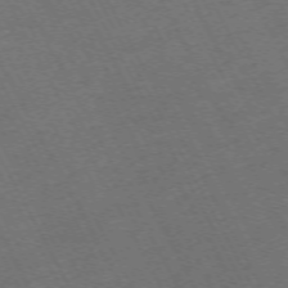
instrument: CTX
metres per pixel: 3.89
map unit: Hpe
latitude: -71.7478
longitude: 8.3306
